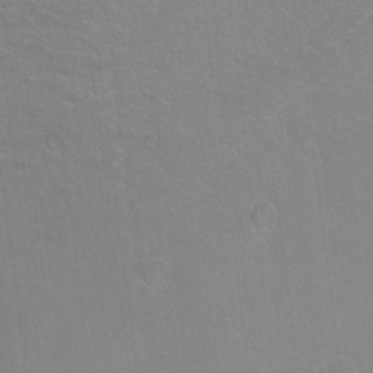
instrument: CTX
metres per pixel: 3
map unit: Ht
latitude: -9.5777
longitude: -36.8380
